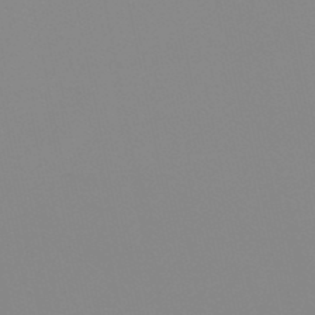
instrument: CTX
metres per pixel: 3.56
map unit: lHb
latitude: -48.1795
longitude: 69.6721
